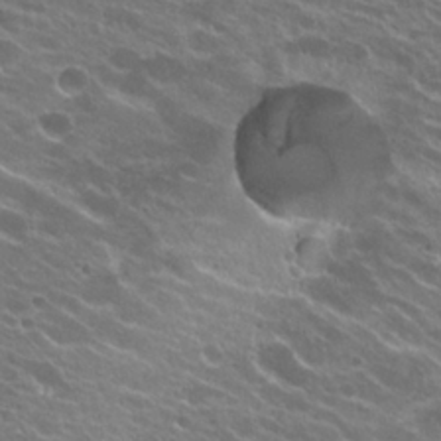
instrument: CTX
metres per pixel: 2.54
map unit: Hto
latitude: 23.9339
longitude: -37.4238
